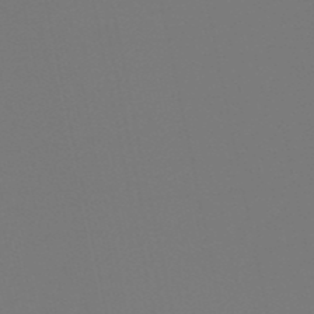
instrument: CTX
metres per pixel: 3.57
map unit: lHb
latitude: -50.3117
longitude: 70.0661
